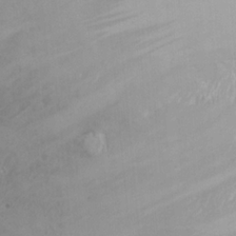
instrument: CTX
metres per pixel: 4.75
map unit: Nhu
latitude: -4.7841
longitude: -87.8772
